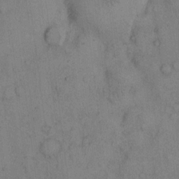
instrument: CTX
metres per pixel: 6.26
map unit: Hto
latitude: 11.3482
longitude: -59.3671
